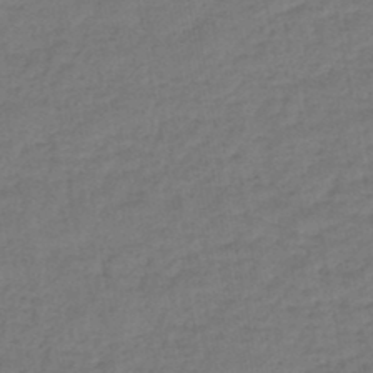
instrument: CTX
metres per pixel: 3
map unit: eHb
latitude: -46.1417
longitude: 80.5952
